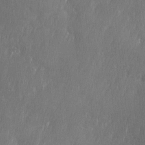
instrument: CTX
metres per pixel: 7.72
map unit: Ave
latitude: 10.1578
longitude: -105.7261
